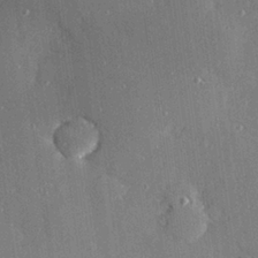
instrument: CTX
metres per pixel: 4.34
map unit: Hve
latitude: 27.1970
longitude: -90.3278
